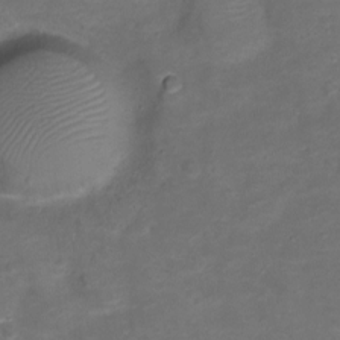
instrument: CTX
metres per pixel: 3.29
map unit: Nve
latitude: -20.2928
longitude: 103.8800
